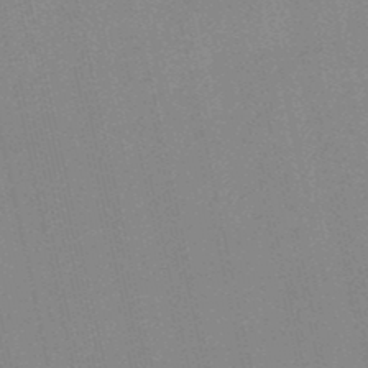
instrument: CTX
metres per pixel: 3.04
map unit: HNb
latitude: -48.0472
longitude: 59.1053
